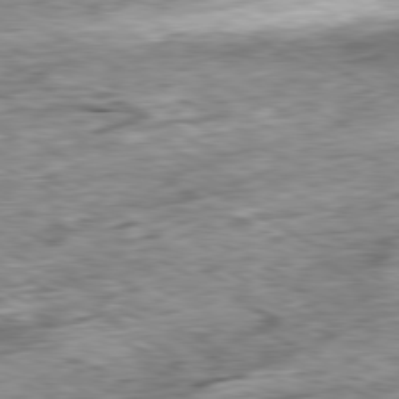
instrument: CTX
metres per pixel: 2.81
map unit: Ap
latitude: -80.5952
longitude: -89.2348
